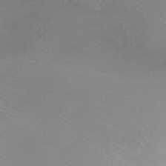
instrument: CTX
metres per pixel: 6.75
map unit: Ht
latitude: -6.6140
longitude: -19.5182
